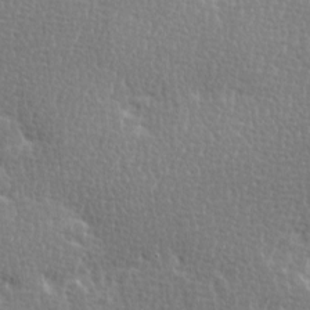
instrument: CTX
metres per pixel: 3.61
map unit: Ave
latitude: -0.1417
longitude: -114.9513
